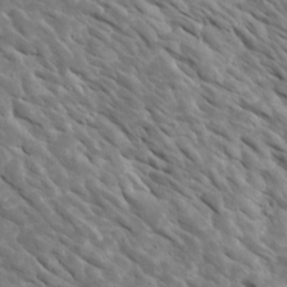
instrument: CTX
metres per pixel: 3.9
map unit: Htu
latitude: 1.8961
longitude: 143.0108
